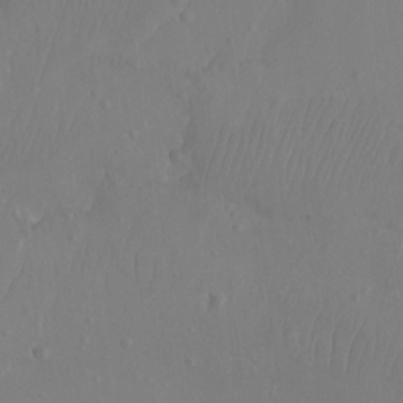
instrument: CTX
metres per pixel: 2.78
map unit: Aa
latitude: -12.9164
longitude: -67.3670
